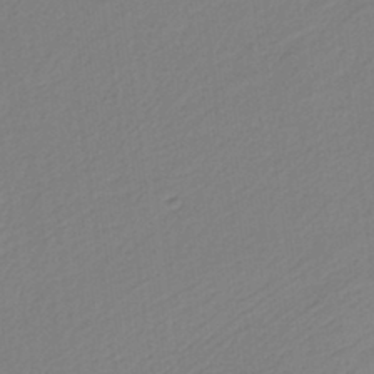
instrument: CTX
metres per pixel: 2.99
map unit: HNb
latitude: -37.6910
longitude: 56.2928
